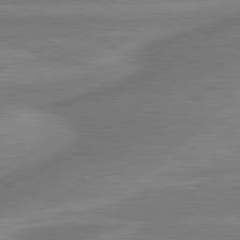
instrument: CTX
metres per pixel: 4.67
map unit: lApd
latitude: 81.4426
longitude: -174.6491
